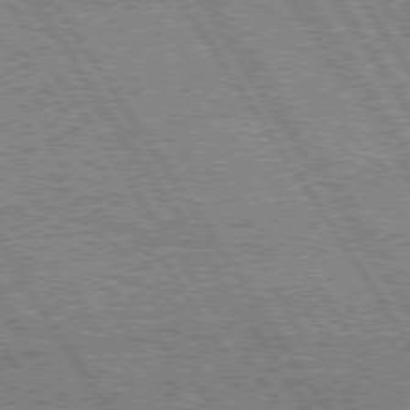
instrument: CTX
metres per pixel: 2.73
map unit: Hpe
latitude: 74.9136
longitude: -155.2537
